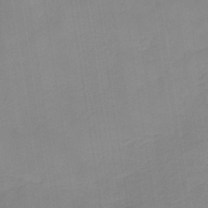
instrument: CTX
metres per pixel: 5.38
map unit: HNb
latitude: -35.9178
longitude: 51.3887
